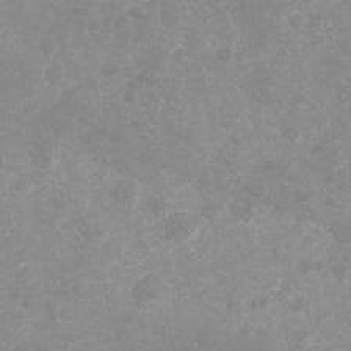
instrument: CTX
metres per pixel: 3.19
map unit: Nhu
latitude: -13.4832
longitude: -56.8568
